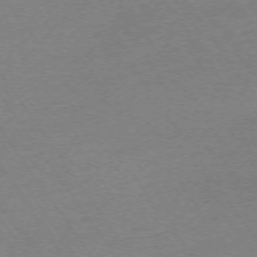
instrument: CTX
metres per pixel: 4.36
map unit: Ap
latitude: -73.6722
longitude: -85.2537
